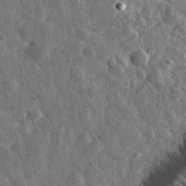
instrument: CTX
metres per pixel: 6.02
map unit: eHh
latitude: 33.4615
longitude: -79.2726
